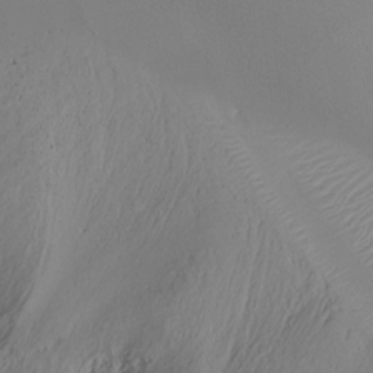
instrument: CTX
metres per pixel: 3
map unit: Ht
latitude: -16.4818
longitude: -46.8758
